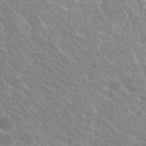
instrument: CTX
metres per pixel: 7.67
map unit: Hto
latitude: 23.4426
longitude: -40.5167
